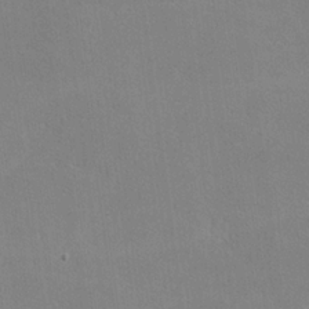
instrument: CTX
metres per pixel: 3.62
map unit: lHvf
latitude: -11.0675
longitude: -102.1011
